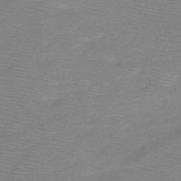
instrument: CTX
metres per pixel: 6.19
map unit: HNb
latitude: -49.1431
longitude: -41.9717
